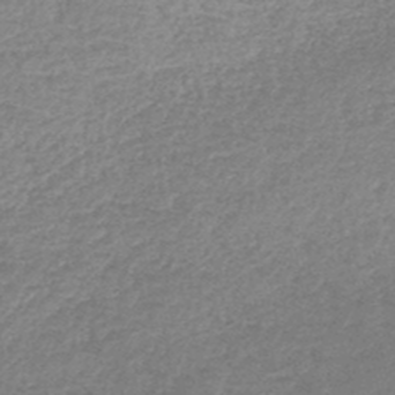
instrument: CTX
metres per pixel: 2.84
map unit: lHb
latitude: -44.1606
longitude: 69.8422
